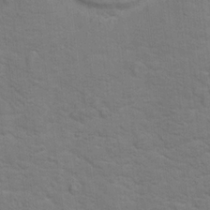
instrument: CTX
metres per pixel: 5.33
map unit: Hto
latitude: 17.3104
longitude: -38.3656
